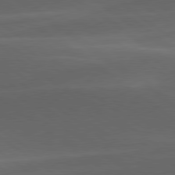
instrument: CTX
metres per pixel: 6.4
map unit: lApd
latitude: 79.3482
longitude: -49.1781
